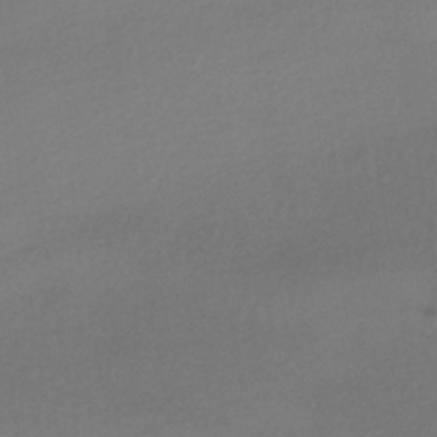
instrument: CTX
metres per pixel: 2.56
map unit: HNhu
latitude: -42.3495
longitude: 95.7666
